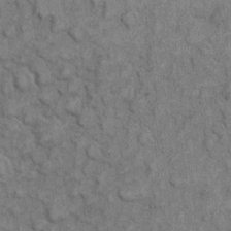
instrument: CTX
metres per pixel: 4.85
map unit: eHh
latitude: 6.8758
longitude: -64.6679
